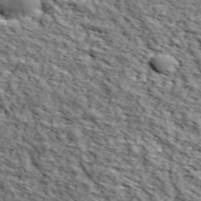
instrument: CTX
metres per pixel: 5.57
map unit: lHvf
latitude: 38.5924
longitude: -87.1214
